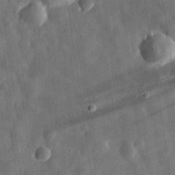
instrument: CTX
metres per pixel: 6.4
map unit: eHh
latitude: 32.1389
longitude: -76.5545
